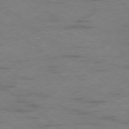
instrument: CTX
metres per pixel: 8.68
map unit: Hpe
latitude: -79.0675
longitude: -22.3278
